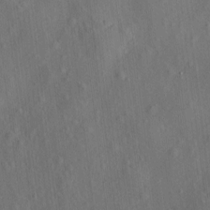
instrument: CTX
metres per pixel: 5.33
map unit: eHh
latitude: 4.7435
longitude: -73.4805
